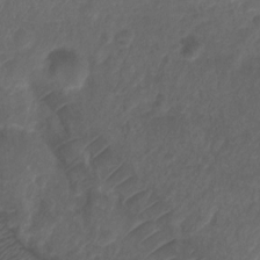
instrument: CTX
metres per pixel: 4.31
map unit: Ht
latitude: 0.5545
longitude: -34.8002
